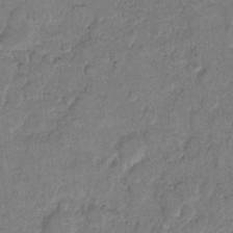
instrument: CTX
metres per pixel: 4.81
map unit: eHh
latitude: 9.9150
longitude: -64.2334
